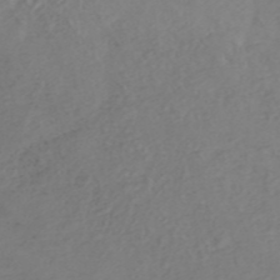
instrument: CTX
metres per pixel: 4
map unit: ANa
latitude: 45.8205
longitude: 22.7274
